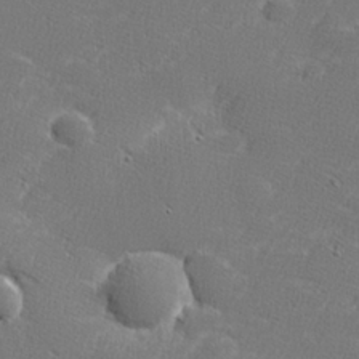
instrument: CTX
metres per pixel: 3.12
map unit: lHvf
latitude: 25.6882
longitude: 141.2565
